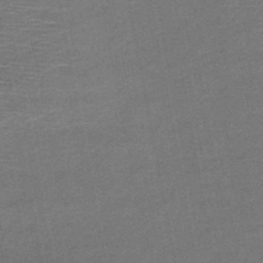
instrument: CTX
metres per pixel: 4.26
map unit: HNb
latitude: -48.4251
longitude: -42.4412
